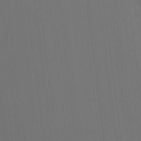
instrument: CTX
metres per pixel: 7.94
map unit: Ht
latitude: -15.2754
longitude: -42.1767
